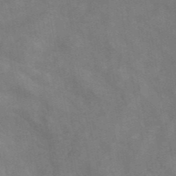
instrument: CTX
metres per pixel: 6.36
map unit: ANa
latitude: 42.6302
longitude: 17.0109
